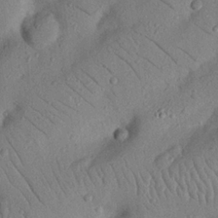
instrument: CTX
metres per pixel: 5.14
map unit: Nhu
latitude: 22.9136
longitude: -74.3845
